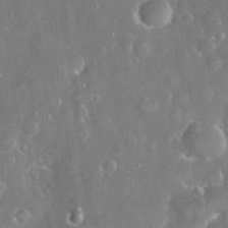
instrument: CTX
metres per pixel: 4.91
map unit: eHh
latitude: 31.6883
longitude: -59.7828
